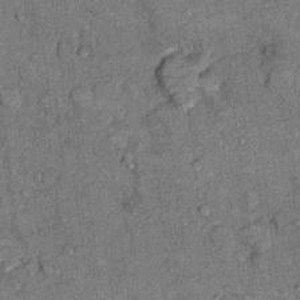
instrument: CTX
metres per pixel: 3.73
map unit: Hto
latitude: 10.0444
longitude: -37.3481
